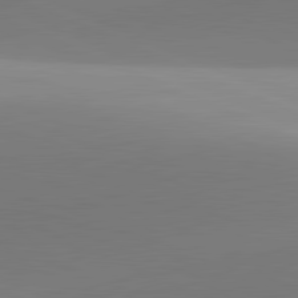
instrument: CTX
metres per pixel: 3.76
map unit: lApd
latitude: 81.6694
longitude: 142.9163
